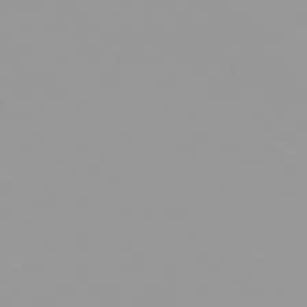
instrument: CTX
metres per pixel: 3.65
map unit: Ap
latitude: -79.5021
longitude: -69.8961
